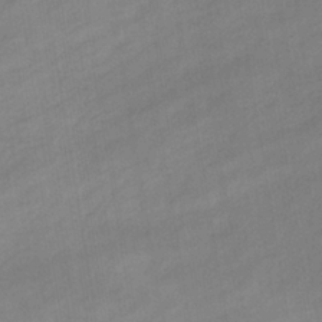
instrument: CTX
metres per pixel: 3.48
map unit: eHb
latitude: -37.1242
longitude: 79.5210
